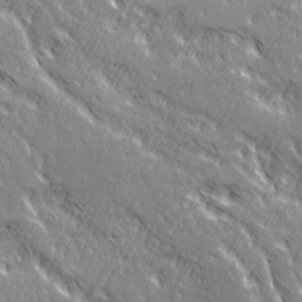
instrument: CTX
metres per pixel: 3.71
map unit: Ave
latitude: 20.8191
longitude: -135.6127
